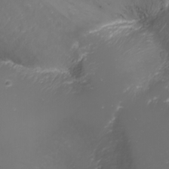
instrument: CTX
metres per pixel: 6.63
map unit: Nhu
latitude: -5.9178
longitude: -79.3671
